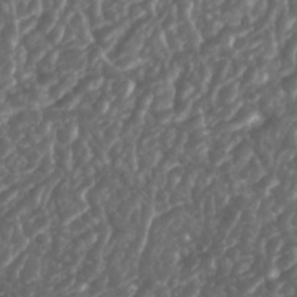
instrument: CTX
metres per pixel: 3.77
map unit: Nhu
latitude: 26.1389
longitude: -63.6694
